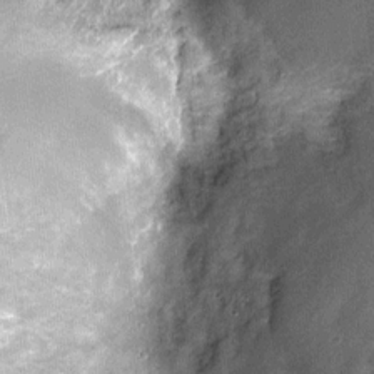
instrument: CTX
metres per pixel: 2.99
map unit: Nhu
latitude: -12.3495
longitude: -21.8583
